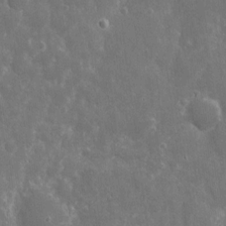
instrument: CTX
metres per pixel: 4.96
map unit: eHh
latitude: 7.7639
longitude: -70.1578
